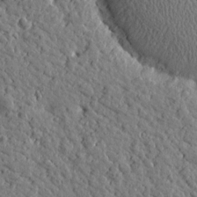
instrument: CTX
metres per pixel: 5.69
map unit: Htu
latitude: -0.1228
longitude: -178.8380
